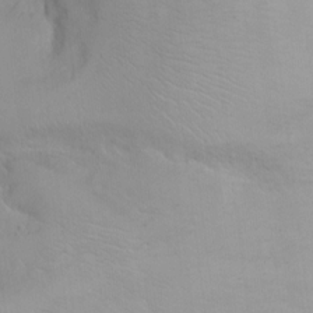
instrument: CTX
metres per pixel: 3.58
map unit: Ht
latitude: 1.1025
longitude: -35.8205
